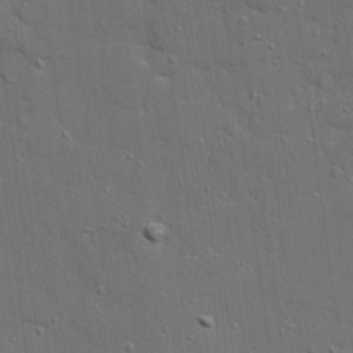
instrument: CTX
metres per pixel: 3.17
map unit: Ave
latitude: 19.3481
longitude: -128.6301
